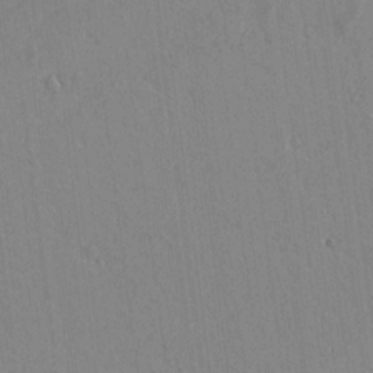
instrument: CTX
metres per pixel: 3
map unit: lAvf
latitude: 15.6127
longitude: -125.4615
